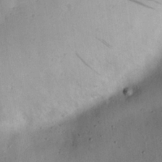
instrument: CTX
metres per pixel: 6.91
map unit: eHh
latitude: 24.2144
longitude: -67.9339
